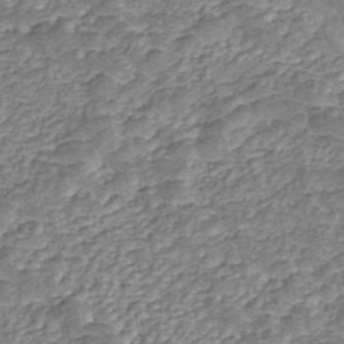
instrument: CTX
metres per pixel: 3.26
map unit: ANa
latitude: 45.2915
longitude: 20.9919
